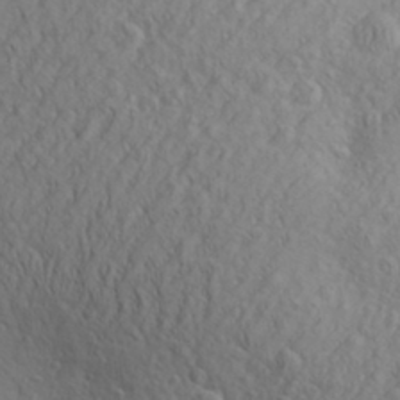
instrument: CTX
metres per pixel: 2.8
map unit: Aa
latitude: 30.1200
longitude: -140.0255
